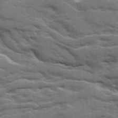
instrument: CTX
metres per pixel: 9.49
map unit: Ave
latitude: 19.7827
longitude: -129.8772
